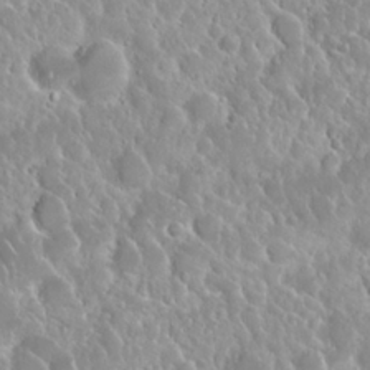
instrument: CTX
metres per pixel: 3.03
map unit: Nhu
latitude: 24.7246
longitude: -60.7057
